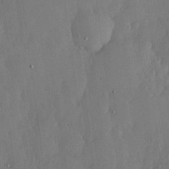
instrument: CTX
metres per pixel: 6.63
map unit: lHvf
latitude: 19.2726
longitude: -116.1389
